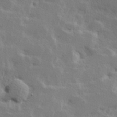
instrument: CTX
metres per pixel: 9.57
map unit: Hve
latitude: 25.2914
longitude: 145.2376
